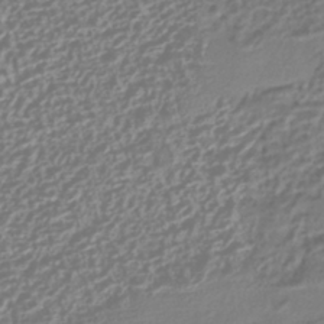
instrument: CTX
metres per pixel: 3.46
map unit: HNhu
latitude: -42.5762
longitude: 106.9164
